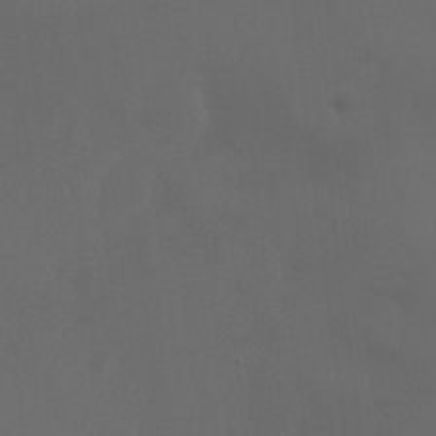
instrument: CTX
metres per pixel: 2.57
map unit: eHh
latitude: -4.3873
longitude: 19.5399
